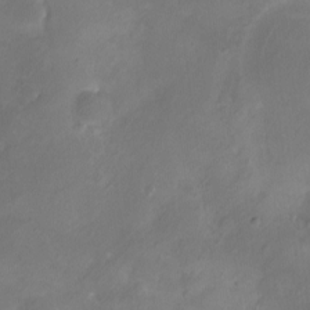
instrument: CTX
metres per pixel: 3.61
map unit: eHh
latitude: -5.6722
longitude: -77.8016
